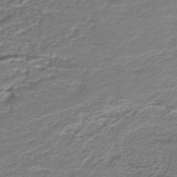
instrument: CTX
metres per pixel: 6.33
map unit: eAb
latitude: -39.0109
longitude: 52.8974
